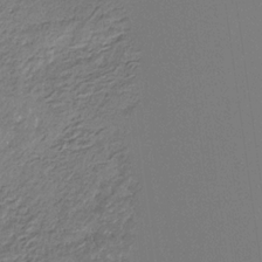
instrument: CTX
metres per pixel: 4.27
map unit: eHb
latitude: -30.3873
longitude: 69.6155
